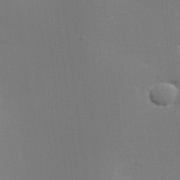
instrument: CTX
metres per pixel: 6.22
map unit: lHvf
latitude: 23.7261
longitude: 141.0108
